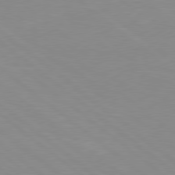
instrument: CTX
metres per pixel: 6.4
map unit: Hpe
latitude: 78.4601
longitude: -124.3278
